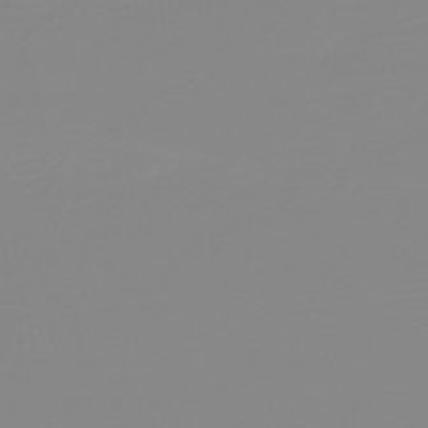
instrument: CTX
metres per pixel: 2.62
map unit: HNb
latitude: -44.2740
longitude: 51.5588
